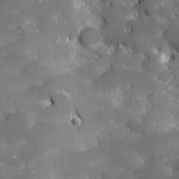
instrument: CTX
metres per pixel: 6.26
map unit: lHvf
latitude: 26.6302
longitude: 141.8233
